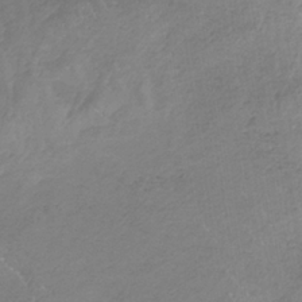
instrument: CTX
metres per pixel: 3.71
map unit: HNb
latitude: -34.8219
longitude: 56.1606
